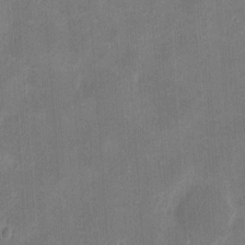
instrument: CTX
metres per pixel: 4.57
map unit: eHh
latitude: 8.9892
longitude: -73.5938
